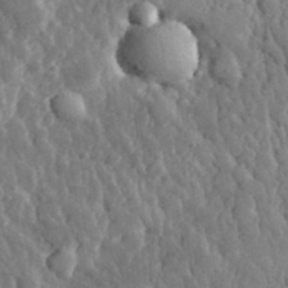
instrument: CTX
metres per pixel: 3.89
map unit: eHh
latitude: 32.6113
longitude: -80.1200
